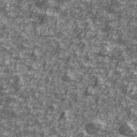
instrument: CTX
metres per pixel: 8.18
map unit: Ave
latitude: 41.6127
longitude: -114.1388
